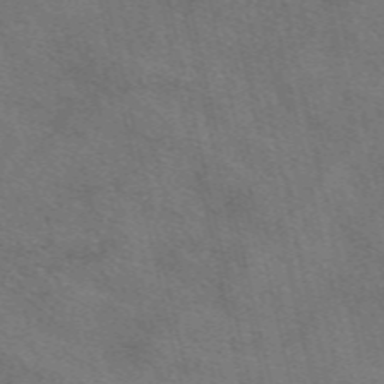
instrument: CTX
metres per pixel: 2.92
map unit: eAb
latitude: 50.9324
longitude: 110.4440
